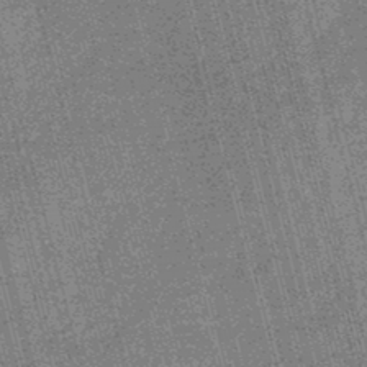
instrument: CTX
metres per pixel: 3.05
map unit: lHb
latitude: -46.4629
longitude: 78.3495
